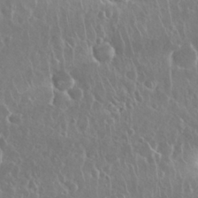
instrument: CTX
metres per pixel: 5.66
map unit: Nhu
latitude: 28.6301
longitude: -63.1970
